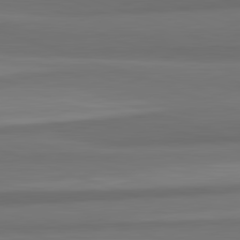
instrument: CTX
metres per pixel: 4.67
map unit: lApd
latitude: 82.4790
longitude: 176.0094
